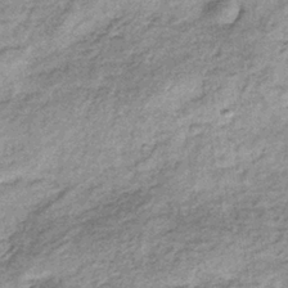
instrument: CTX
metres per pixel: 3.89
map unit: lHb
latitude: -36.1605
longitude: 65.7667
